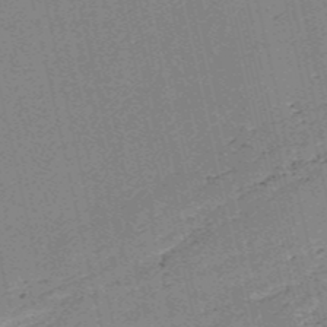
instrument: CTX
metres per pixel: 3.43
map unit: HNb
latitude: -53.7477
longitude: -40.2711
